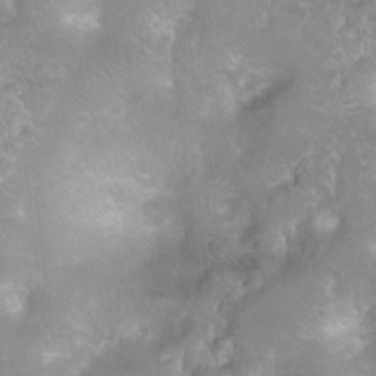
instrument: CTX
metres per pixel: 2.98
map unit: Nhu
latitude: 7.9717
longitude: -21.0836
